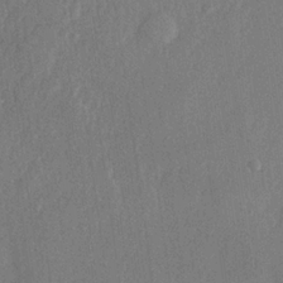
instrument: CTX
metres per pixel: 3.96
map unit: lHvf
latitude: 22.8758
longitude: 145.1620
